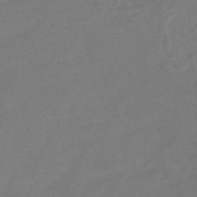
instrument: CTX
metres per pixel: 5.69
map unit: HNhu
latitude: -44.4251
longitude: 91.5399
